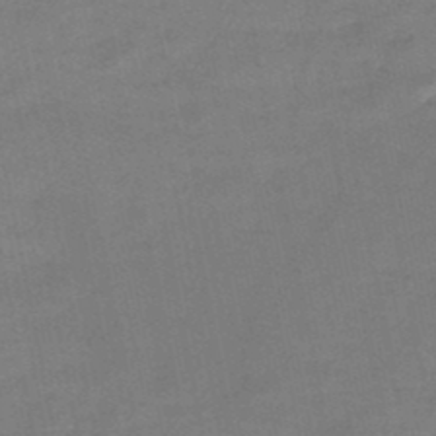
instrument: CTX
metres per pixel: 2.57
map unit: HNb
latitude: -46.9919
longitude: -35.9528
